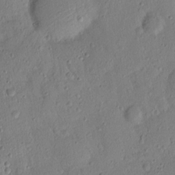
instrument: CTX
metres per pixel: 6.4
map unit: lAvf
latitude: 9.1403
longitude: 166.1417
